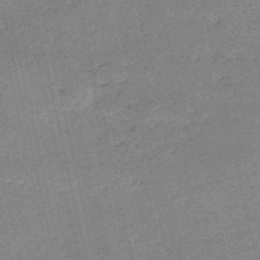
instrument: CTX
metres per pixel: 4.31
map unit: HNb
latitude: -54.2551
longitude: -40.4034
